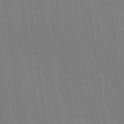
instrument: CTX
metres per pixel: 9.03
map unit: Hve
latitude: 25.4237
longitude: -92.6868
